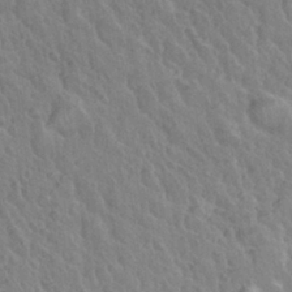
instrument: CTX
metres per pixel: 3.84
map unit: Nhu
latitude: 26.4790
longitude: -55.6883
